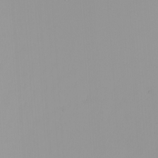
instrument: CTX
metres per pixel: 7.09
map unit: Nhu
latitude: -5.0297
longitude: -91.8394
